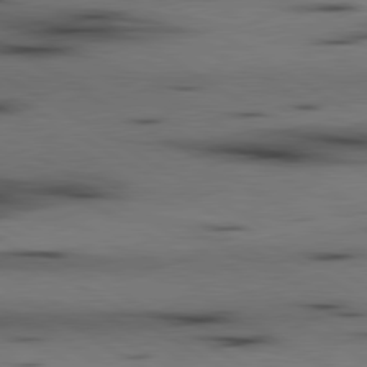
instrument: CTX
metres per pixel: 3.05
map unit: lApd
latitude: 80.2333
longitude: 160.7085
